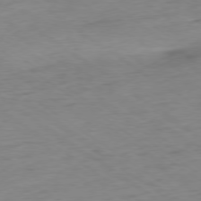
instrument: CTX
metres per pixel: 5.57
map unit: Ap
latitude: -78.1794
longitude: -59.3860
